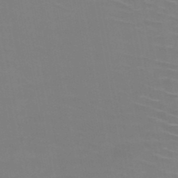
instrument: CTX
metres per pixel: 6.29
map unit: HNb
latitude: -48.6141
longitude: -47.3104
